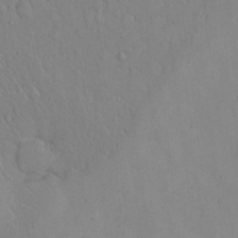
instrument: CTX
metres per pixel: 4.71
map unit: eHh
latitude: 11.8583
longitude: -61.4237
